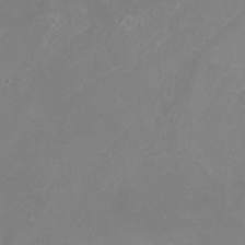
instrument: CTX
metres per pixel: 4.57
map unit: Nhu
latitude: -22.3495
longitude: -57.4804
